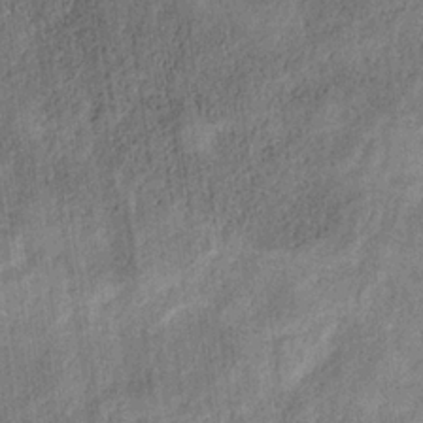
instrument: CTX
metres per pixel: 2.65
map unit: HNb
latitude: -32.0283
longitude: 59.9556
